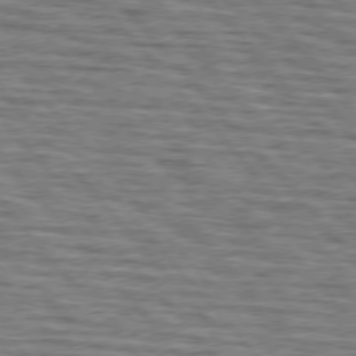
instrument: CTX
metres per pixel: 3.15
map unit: lApd
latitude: 75.8394
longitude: -74.8758
